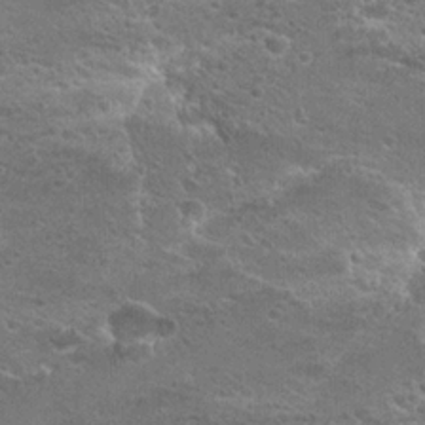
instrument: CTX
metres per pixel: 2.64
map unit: Hto
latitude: 21.5560
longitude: -43.4427
